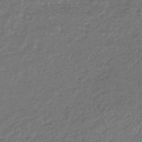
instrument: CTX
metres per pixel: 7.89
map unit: HNhu
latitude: -44.8219
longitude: 95.1053
